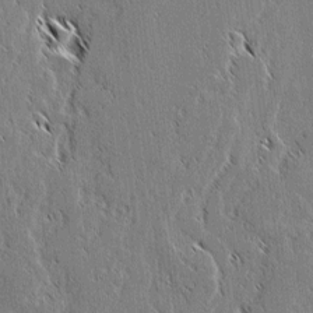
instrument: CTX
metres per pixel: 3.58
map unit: lAvf
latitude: 2.7435
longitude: -106.6679
